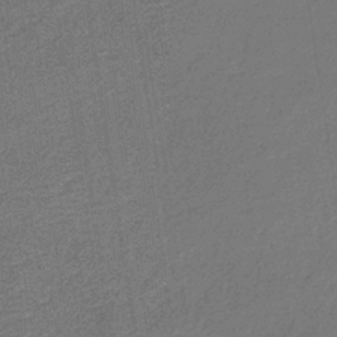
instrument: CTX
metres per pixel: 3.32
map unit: HNb
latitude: -33.4644
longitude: 54.1417
